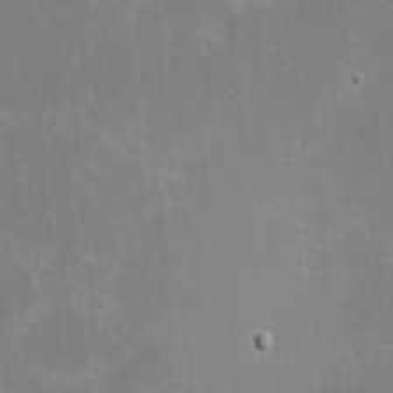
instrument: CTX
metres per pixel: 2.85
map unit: eHh
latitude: -2.1227
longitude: -85.3671
